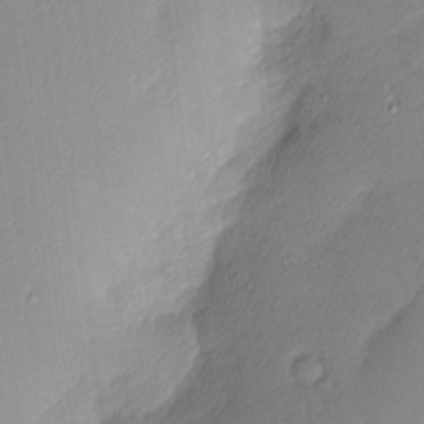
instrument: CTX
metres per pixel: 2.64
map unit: Nhu
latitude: 2.5545
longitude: -75.5182
